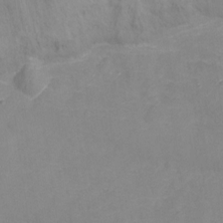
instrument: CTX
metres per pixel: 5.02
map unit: Ht
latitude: -16.2740
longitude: -43.0081
